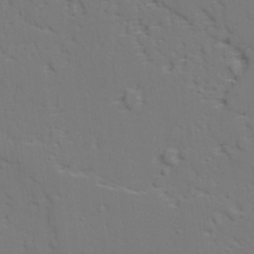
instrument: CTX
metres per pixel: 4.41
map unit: lAvf
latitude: 27.6127
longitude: -109.5560
